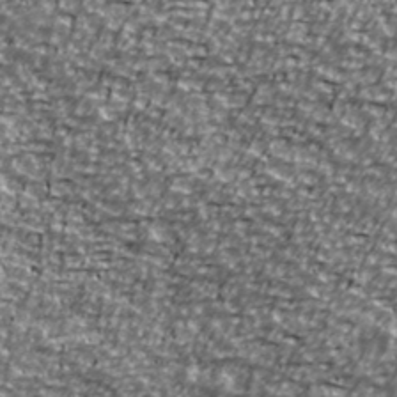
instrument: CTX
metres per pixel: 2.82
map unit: Ave
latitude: 41.1403
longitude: -114.1010
